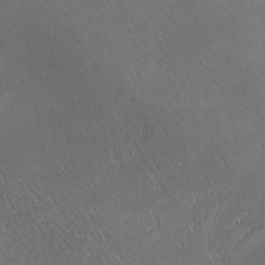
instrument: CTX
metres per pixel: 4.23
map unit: Ave
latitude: -6.8408
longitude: -122.8569
